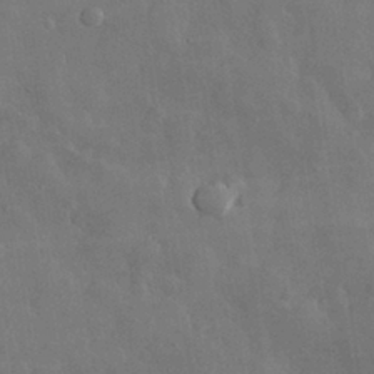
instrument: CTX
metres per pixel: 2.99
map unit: eHh
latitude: 29.1403
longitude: -79.0648
